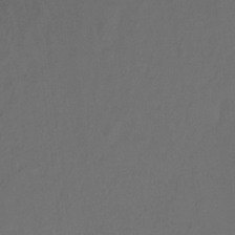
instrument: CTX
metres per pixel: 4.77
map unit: Hto
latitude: -12.8786
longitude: -41.0458
